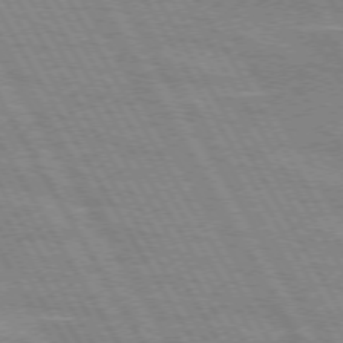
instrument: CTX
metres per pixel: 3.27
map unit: lApd
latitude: 72.0633
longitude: -55.8016
